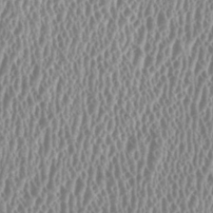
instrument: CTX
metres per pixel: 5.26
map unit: HNhu
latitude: -0.1984
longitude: 0.3873
